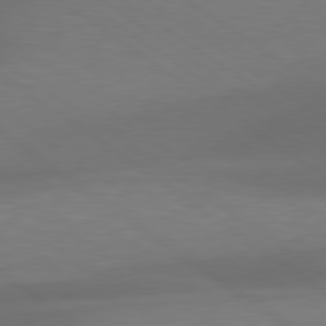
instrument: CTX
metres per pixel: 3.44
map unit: lApd
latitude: 79.4994
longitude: -90.2523
